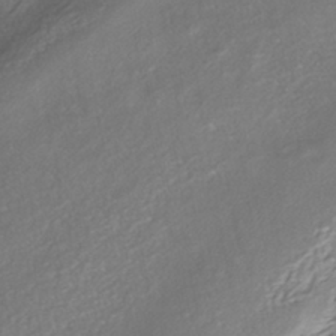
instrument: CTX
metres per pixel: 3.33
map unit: HNhu
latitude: -40.7463
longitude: 108.1228
